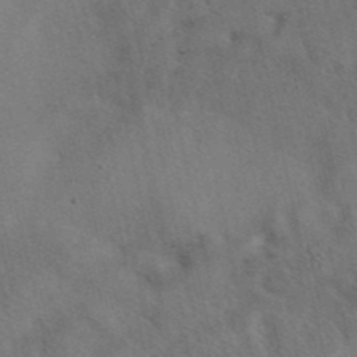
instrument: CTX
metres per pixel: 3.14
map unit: eAb
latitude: 42.4412
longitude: 109.0486
